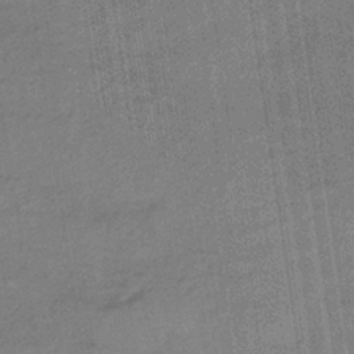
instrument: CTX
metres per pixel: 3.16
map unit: lHb
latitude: -33.8423
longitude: 65.6533
